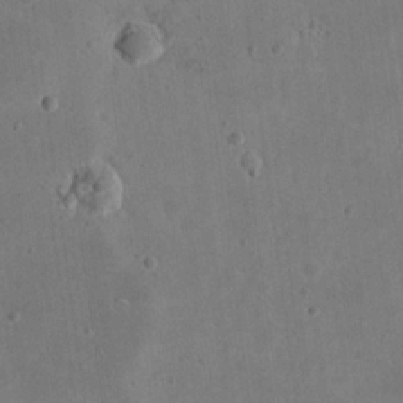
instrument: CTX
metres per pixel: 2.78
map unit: eHh
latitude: 21.3860
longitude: -69.6505
